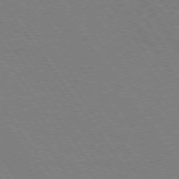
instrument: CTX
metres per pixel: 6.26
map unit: Hpe
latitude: 74.7246
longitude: -137.1970
